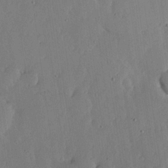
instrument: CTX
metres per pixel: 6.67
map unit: lHvf
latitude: 17.1970
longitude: -115.4237
